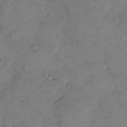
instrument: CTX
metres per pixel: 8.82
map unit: eHh
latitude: 10.8191
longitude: -63.0270
